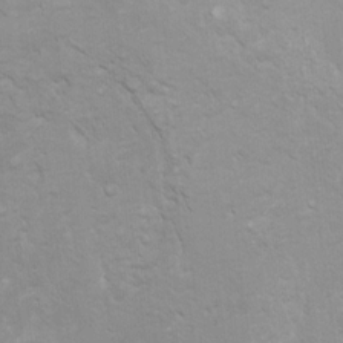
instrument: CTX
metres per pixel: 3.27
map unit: Ht
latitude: 5.5371
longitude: -29.4048
